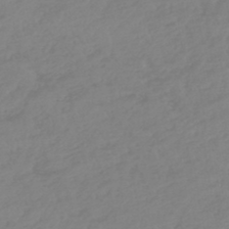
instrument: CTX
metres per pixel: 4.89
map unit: lHb
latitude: -45.1242
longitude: 70.7652
